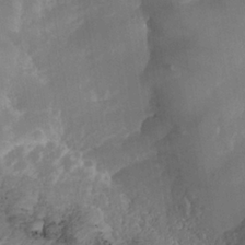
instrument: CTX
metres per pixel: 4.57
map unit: Nhe
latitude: -37.8044
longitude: -117.5182
